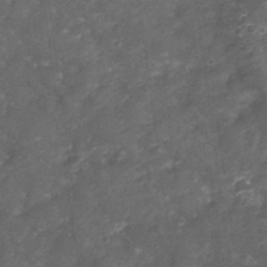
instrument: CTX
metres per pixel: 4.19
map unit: Nhu
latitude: 3.1403
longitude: -18.1200
